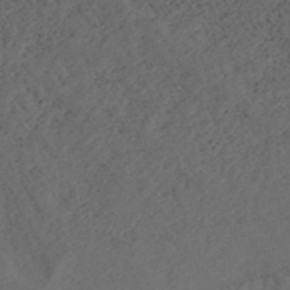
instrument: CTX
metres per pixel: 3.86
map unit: ANa
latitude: 44.5546
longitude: 37.7288
